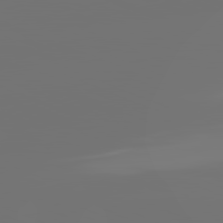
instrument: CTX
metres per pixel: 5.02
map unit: lApd
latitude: 81.8205
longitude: -164.7057
